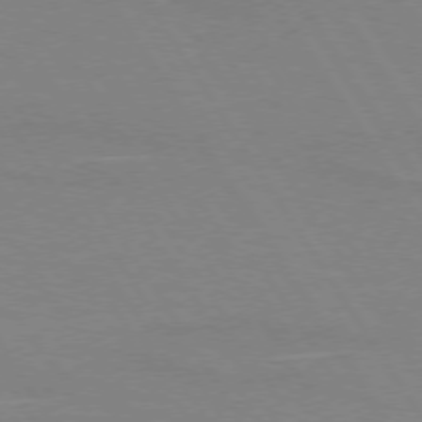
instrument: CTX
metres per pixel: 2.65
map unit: lApd
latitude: 73.7072
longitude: -56.2900
